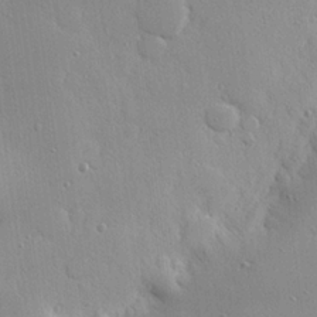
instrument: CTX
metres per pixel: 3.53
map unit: eHh
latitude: 24.1199
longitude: -89.3104
